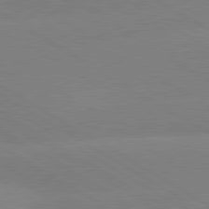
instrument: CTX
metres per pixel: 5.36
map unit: lApd
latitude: 80.5924
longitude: -152.1011
